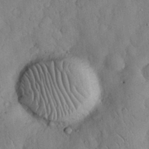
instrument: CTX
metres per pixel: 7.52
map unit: Nhu
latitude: 28.3467
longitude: -69.1214
